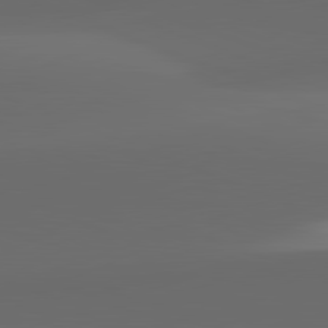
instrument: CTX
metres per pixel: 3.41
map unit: lApd
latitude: 81.9528
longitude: 131.8422
